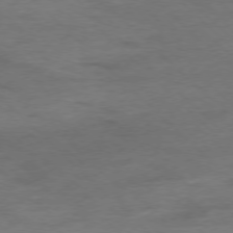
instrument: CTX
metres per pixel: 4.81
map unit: Ap
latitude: -77.6722
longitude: -88.7436
